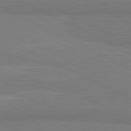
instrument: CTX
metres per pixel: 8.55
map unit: lApd
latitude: 81.7450
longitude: 158.0472
